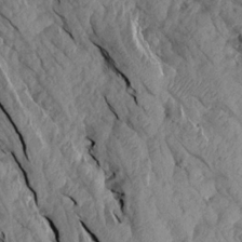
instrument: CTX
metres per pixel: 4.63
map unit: Aa
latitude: 16.5924
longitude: -145.4615
